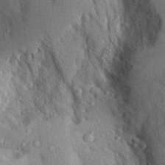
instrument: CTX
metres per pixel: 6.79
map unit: Aa
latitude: 29.6505
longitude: -131.6505
